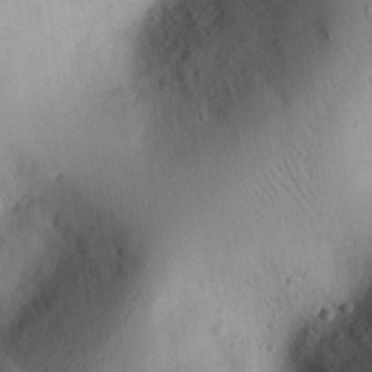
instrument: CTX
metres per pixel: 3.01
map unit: eHh
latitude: 25.1214
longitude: -77.9528
